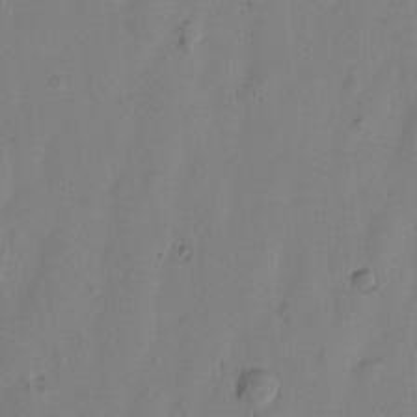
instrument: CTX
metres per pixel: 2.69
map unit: Htu
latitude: -1.6722
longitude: -176.8380
